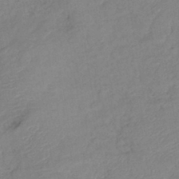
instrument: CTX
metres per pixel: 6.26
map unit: eHb
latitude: -40.2361
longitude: 77.9367
